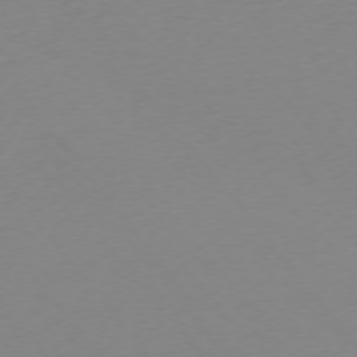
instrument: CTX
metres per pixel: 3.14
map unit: Ap
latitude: -75.2187
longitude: -71.9717
